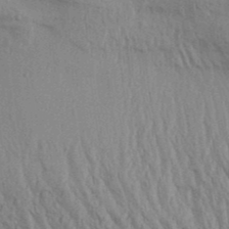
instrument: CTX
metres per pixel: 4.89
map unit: Aa
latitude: 31.3293
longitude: -135.4615
